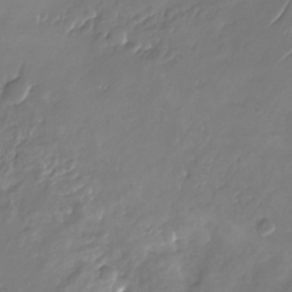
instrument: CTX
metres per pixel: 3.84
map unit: Nhu
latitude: -27.9556
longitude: -67.7260
